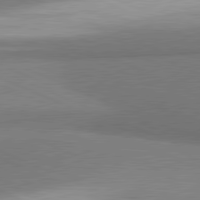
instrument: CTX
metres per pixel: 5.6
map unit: lApd
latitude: 81.4237
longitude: 160.5196
